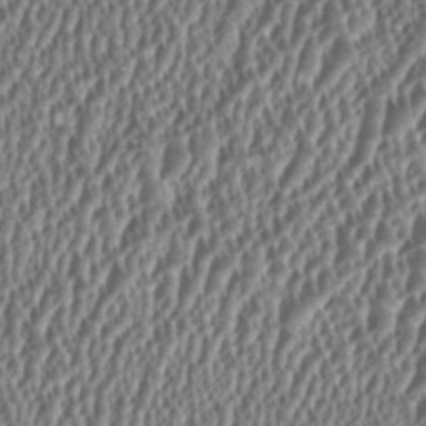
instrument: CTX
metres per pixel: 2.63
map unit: HNhu
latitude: 1.2725
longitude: 0.1606
